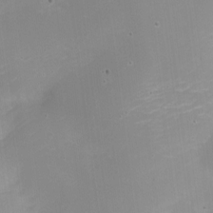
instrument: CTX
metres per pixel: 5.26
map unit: Nhe
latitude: -19.8611
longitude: 144.1039
